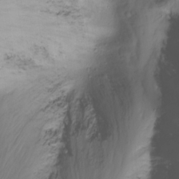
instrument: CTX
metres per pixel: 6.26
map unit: Nhu
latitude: -12.4629
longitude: -61.9906
